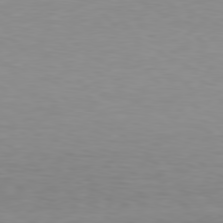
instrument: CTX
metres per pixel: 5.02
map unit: Hpe
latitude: 78.2712
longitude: -166.4223
